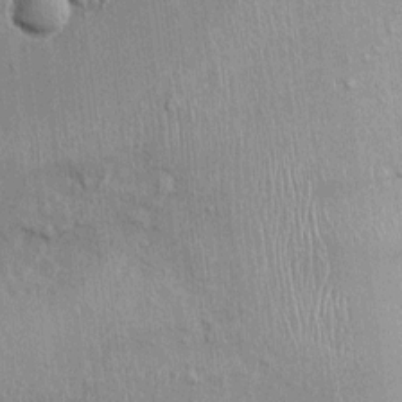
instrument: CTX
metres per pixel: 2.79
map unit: Ht
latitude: -3.6344
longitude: -13.4427
